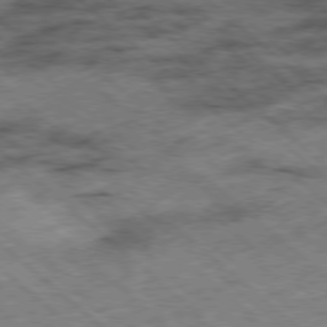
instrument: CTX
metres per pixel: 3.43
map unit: Ap
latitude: -78.6518
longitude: -49.6505
